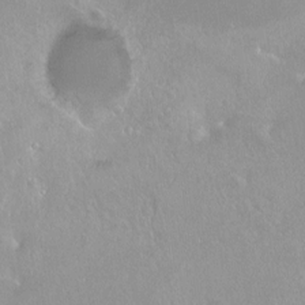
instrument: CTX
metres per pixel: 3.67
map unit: Ht
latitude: -14.6708
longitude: -43.9339
